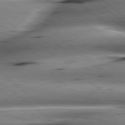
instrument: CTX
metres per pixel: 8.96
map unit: lApd
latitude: 79.3293
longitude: -140.6112
